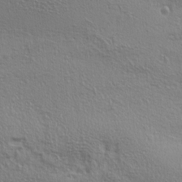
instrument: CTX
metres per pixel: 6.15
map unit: lAa
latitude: 4.4034
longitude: -112.8947
